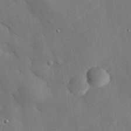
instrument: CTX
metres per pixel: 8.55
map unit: eHh
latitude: 29.7072
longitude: -81.4804
